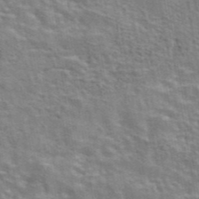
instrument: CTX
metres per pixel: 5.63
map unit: eAb
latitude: 43.1781
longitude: 108.0472
